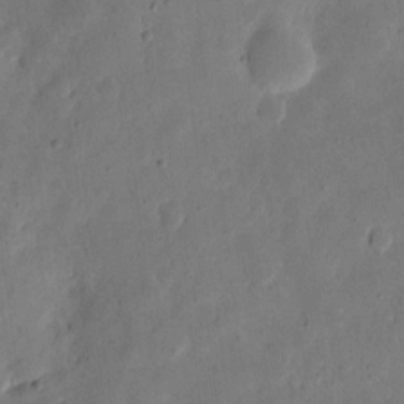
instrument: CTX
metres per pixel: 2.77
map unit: eHh
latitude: 7.0647
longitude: -71.7638
